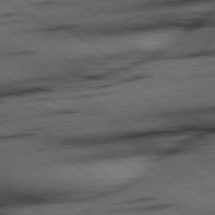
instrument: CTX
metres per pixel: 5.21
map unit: Hpe
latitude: 78.6869
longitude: -155.0080
